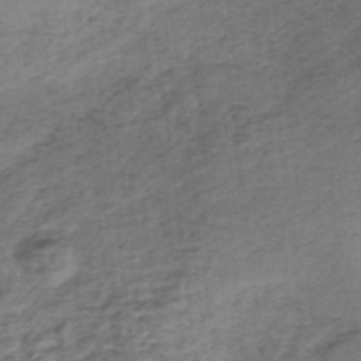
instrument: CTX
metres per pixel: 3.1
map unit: lHb
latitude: -37.1809
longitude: 60.5763
